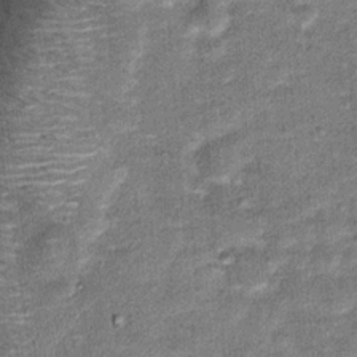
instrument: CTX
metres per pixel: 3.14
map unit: Hto
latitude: 15.4805
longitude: -35.1970
